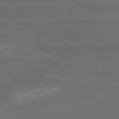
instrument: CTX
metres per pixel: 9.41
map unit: lApd
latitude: 80.1200
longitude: -145.1025
